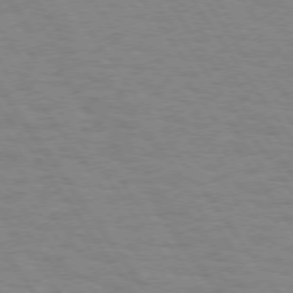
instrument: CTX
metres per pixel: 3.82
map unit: Hpe
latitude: 74.4223
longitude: -136.9892
